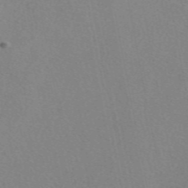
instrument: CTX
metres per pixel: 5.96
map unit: eAb
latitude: 48.3845
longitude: 111.6532
